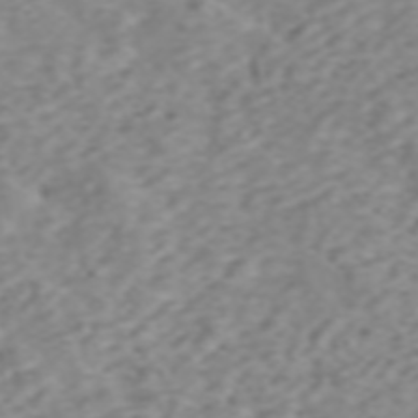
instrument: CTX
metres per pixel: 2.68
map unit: ANa
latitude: 46.2712
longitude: 22.0283
